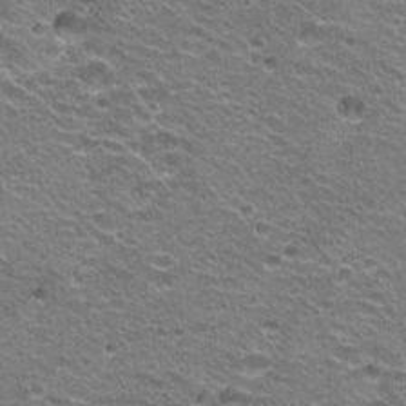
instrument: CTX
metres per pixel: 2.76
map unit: Hto
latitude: 21.4049
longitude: -32.6679
